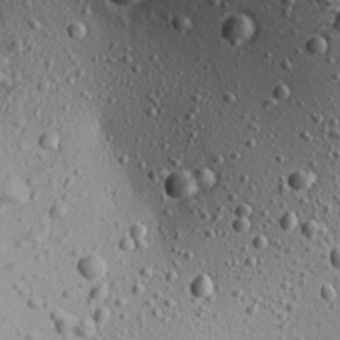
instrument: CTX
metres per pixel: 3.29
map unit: Aa
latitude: 22.6112
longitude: -140.0822
